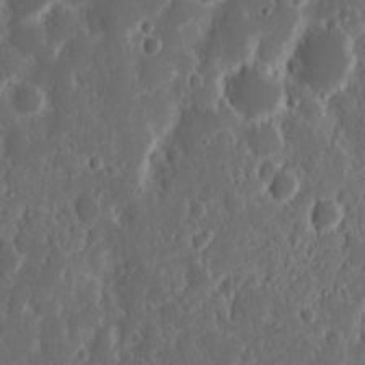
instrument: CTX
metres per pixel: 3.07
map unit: Nhu
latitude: 14.3090
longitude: -73.1404
